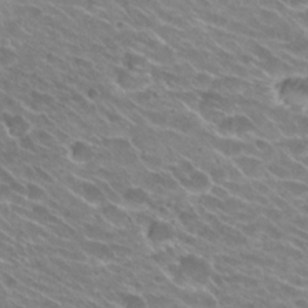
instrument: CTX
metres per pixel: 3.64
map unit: Hto
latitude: 24.9513
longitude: -42.0444
